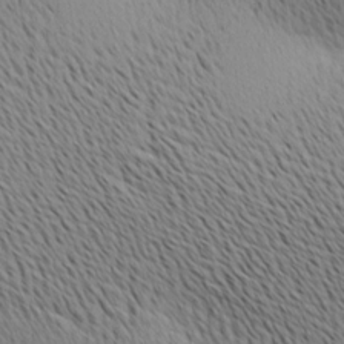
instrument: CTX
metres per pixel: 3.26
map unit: Ave
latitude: 11.0270
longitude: -107.5560
